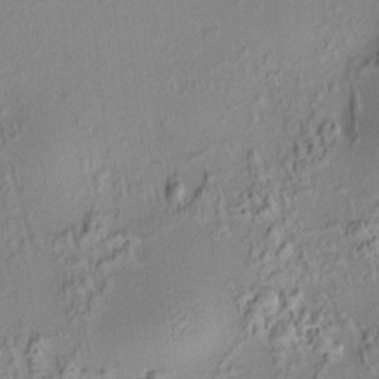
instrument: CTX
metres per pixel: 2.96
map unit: HNhu
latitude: 7.5749
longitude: 14.2929
